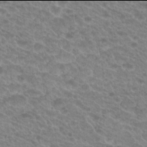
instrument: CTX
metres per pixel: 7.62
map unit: Hto
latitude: 21.9906
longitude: -37.8017
